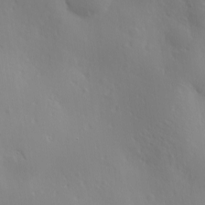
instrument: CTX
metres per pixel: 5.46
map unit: Ave
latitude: 1.5938
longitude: -113.2915
